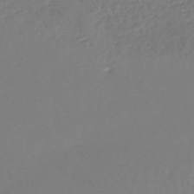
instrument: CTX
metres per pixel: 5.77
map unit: lHb
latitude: -45.4077
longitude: 73.5777
